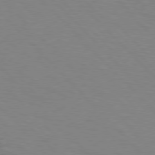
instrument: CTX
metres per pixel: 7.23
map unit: Hpe
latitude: 76.6301
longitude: -160.4790
